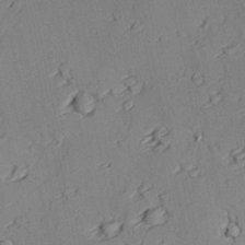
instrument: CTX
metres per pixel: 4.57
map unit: lAvf
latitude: 26.6113
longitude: -110.3090
